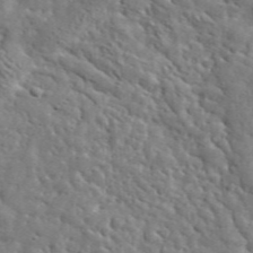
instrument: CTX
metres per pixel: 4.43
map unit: lHvf
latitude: 36.1389
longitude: -86.5546
